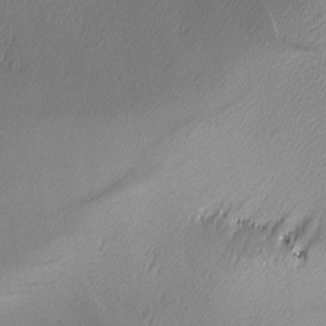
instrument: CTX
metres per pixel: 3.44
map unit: lHvf
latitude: -12.8597
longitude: -101.2537
